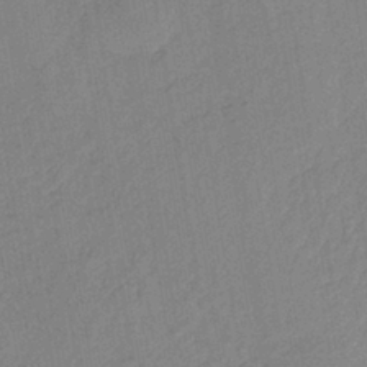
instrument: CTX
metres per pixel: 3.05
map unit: lHb
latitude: -40.9164
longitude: 67.6155
